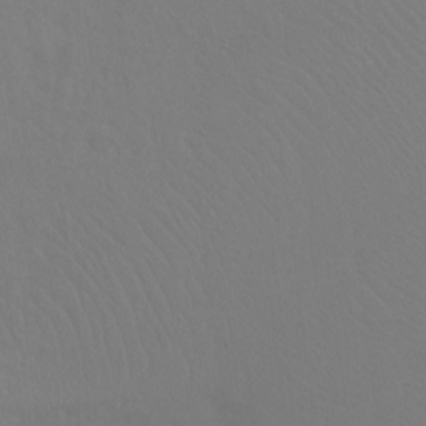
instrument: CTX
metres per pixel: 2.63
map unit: Ht
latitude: -8.3495
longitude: -37.8395
